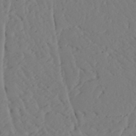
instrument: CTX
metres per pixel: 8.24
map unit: Aa
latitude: 24.0444
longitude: -131.2348
